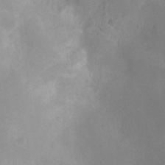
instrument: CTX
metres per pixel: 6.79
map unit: Ht
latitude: -8.8597
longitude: -21.6694
